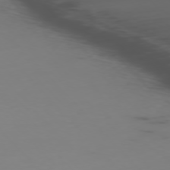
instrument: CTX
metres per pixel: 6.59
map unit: Ap
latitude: -76.8408
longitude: -65.8961
